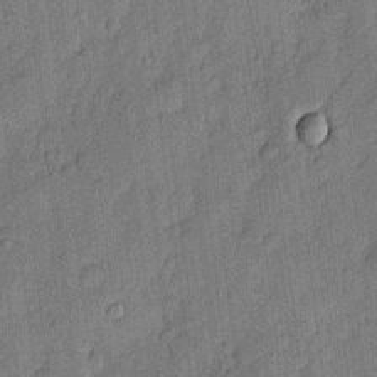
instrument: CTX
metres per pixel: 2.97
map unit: eHh
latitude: 3.7827
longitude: -75.8205
